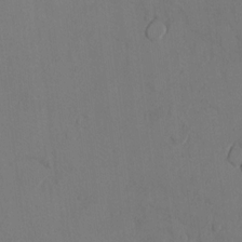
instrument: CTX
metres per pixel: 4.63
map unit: Ht
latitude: 10.3278
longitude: -32.2145
